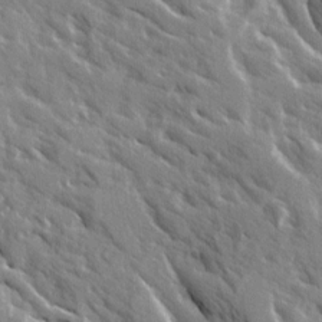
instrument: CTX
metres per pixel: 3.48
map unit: Ave
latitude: 16.0633
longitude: -130.8569
